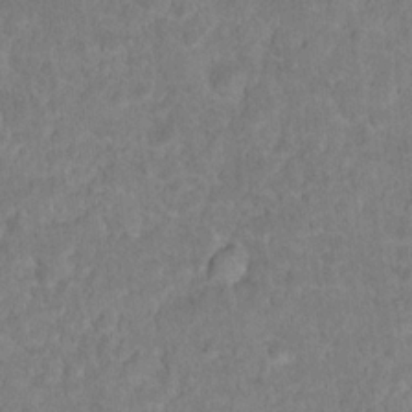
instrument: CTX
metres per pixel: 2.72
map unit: Hto
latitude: 16.8947
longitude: -40.3845
